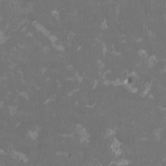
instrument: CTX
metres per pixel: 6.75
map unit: HNhu
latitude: 1.8583
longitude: -3.4615
